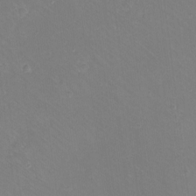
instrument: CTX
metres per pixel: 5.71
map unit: eHh
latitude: -10.9164
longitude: -64.8758
